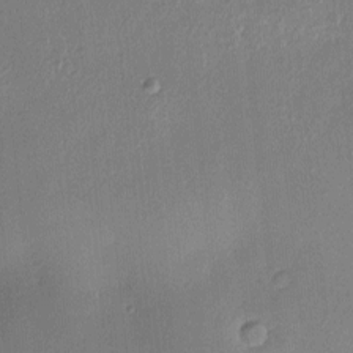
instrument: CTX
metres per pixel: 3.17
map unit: Hve
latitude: -9.6722
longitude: 175.2187
